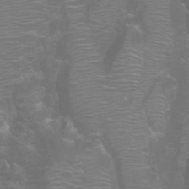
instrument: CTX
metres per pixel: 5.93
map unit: Htu
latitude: -5.6344
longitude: -72.2334
